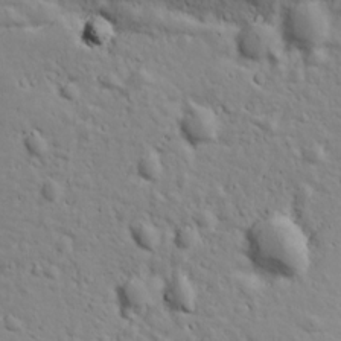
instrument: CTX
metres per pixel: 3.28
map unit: Ave
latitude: 18.6679
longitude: -132.7057
